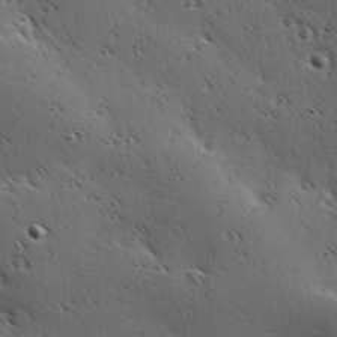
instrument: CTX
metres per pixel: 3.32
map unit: Hve
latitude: 23.8394
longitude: -96.6868
